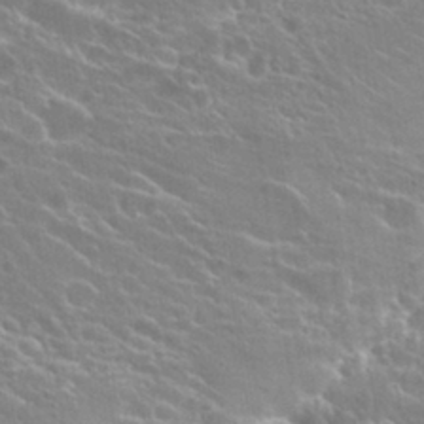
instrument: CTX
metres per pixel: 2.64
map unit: Hto
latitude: 20.7813
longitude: -37.8395
